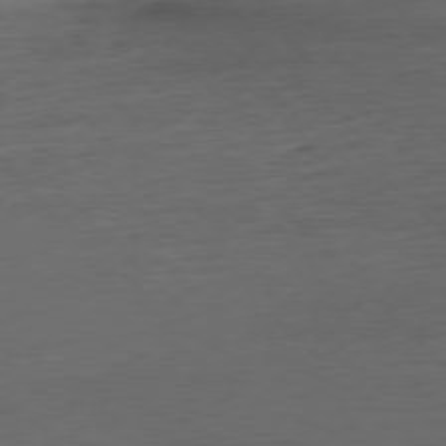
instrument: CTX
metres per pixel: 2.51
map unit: Ap
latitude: -78.0283
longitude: -72.4412
